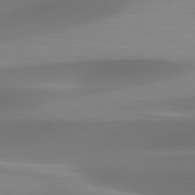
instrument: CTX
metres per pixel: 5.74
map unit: lApd
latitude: 79.7072
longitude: -92.3089
